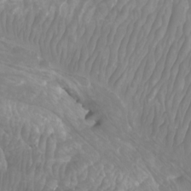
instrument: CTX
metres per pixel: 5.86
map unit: Htu
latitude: -9.5399
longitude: -74.9892
